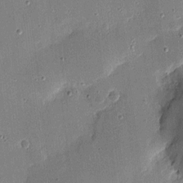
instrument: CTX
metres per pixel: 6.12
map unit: eHh
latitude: 4.1011
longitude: -70.9325
